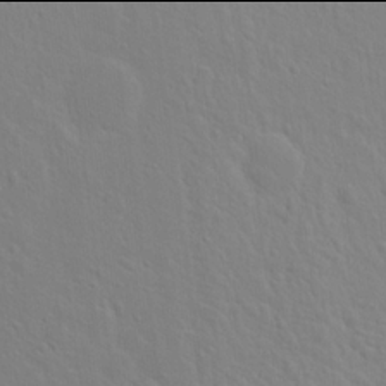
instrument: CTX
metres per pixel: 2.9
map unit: Hto
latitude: 17.9906
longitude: -39.7450
